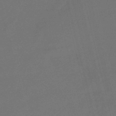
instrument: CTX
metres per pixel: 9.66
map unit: eHb
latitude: -47.6344
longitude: 86.7274
